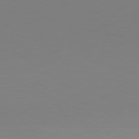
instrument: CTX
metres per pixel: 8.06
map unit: Hpe
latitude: 78.0822
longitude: -129.8961
